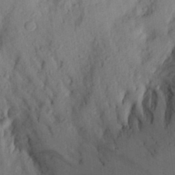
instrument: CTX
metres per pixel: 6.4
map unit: Aa
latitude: 27.9528
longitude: -146.4412
